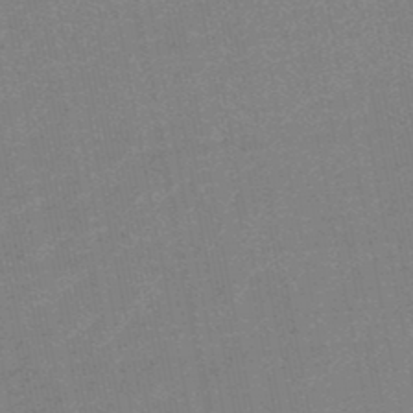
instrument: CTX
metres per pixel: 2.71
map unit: HNb
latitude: -48.1606
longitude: 57.4076
